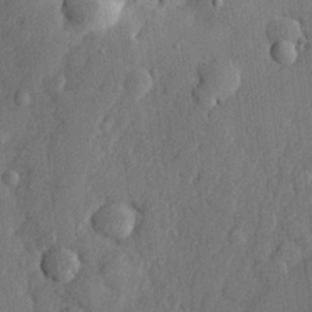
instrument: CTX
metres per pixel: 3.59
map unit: lHvf
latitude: 23.0458
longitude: 142.6707
